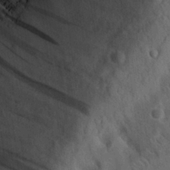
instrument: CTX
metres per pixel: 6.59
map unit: eHh
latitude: 27.4427
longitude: -80.1578
